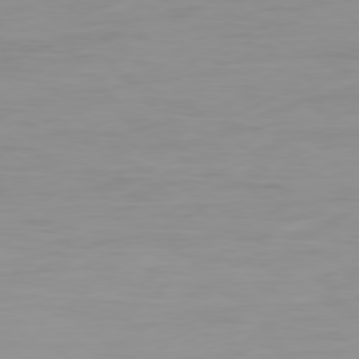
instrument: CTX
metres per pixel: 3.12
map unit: Ap
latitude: -79.4454
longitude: -77.2537
